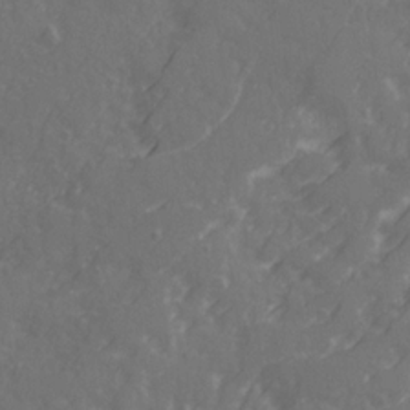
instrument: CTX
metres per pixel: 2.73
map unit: Ave
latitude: 21.1026
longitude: -131.8773
